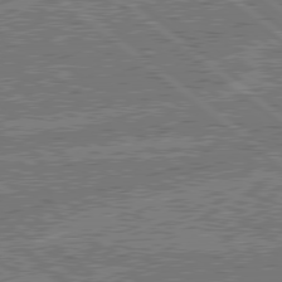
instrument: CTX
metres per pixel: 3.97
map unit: lApd
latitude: 79.1026
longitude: -143.8017
